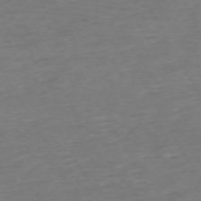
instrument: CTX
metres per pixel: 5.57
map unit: Ap
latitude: -72.6329
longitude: -69.5749
